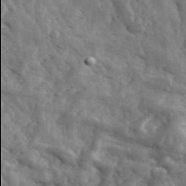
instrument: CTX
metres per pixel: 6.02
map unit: eHh
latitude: 33.5182
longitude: -77.9906
